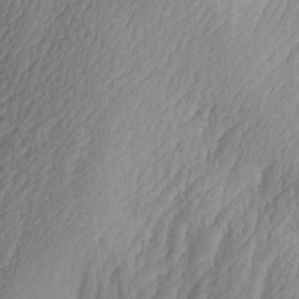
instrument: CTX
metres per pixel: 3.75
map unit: Aa
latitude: 27.9150
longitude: -140.5734
